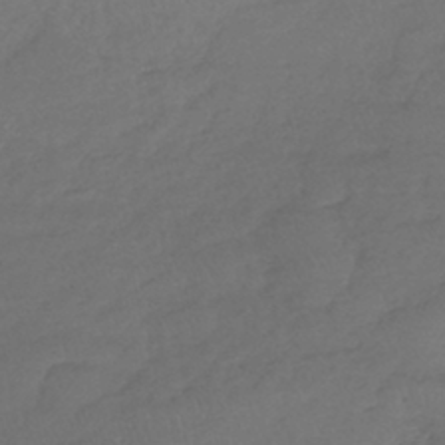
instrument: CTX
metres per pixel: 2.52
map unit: lHb
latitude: -39.7289
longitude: 68.3495
